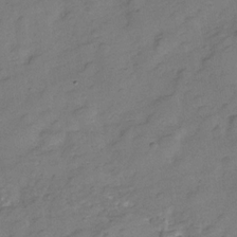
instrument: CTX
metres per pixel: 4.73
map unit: Hve
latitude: -28.5574
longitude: 92.6518
